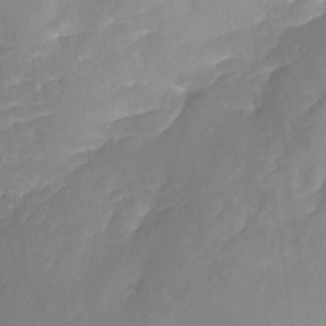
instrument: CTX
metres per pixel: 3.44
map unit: Nhu
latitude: -25.9367
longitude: -57.1781
